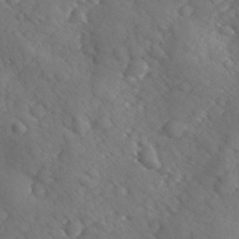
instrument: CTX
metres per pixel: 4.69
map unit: Ave
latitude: -9.7478
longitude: -119.1592
